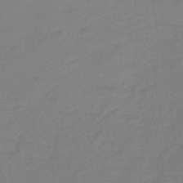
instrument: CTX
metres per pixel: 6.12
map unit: eHb
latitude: -46.0661
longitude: 88.0661
